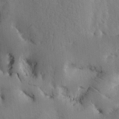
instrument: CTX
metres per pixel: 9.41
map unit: Htu
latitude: -3.1620
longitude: 168.0472
